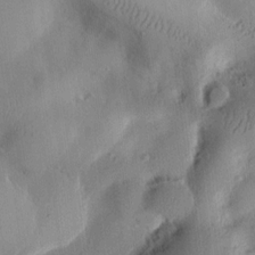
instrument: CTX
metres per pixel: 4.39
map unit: Ht
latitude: 8.3090
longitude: -75.6316
